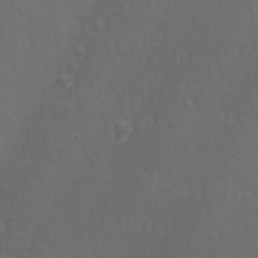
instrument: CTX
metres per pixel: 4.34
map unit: lAvf
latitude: -9.8800
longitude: -120.9514
